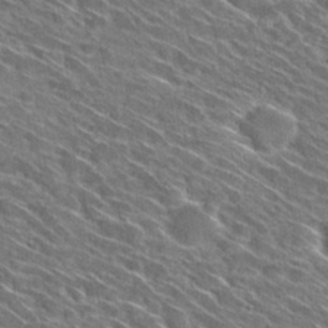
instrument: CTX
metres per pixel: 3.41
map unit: Hto
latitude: 29.9717
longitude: -45.3481
